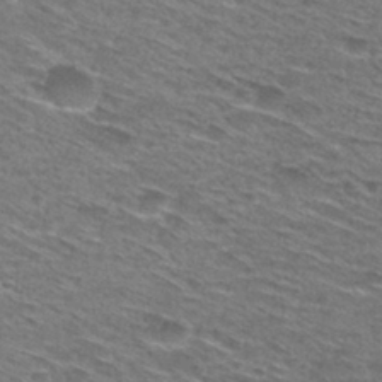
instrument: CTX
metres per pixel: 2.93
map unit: Hto
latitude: 29.0458
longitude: -47.2159
